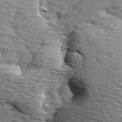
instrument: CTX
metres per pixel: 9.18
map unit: Ave
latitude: 14.1767
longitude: -105.0459
